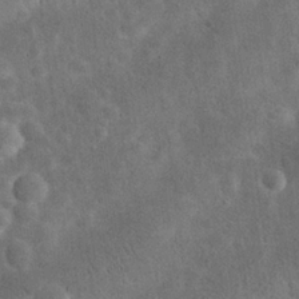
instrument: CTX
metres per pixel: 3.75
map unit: eHh
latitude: 25.9906
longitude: -68.3467
